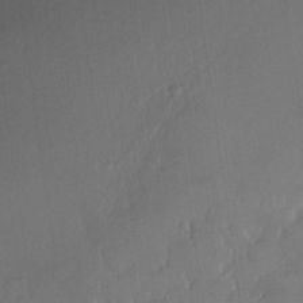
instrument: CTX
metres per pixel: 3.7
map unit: Nhe
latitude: -29.4643
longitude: -110.3656
